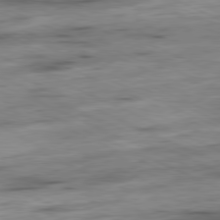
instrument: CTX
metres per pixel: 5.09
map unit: Ap
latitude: -81.2943
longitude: -71.3859
